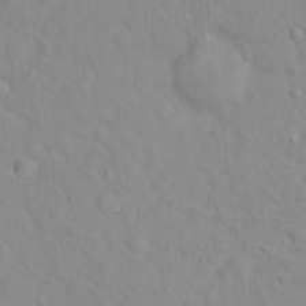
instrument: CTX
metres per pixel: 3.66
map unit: Hto
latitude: 16.9703
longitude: -36.3656
